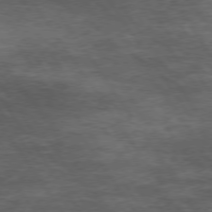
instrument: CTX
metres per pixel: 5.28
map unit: Hpe
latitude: 74.5168
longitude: -142.3845
